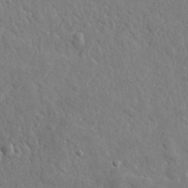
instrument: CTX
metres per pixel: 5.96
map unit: lHvf
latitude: 35.8016
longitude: -87.1592
